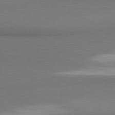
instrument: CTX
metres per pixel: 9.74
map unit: lApd
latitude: 81.3859
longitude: 173.0297
